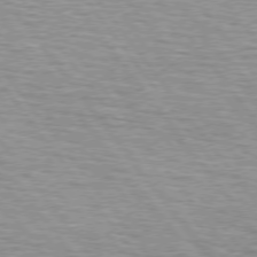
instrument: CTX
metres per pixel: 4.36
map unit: lApd
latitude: 74.9514
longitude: -75.8961
